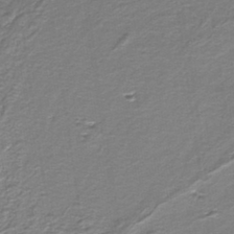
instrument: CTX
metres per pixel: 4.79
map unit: eAb
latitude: -39.2565
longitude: 51.2754
